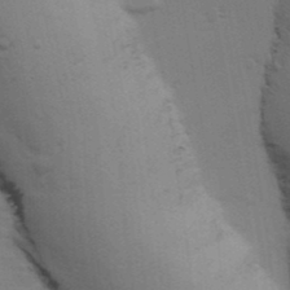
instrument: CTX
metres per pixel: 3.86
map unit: Ave
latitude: 14.7058
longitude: -102.7246
